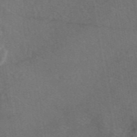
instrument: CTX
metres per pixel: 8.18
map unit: eAb
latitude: 47.3860
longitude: 109.3887
